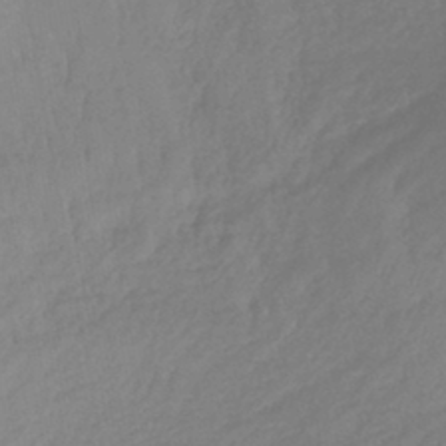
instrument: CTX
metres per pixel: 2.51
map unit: lHb
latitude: -42.7274
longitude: 75.4266
